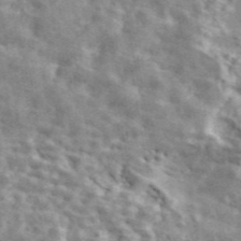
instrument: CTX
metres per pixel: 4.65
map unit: ANa
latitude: 46.9136
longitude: 27.0675
